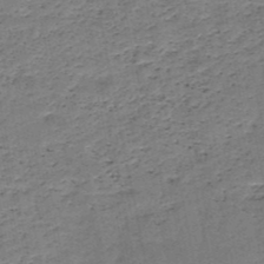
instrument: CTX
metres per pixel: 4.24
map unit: HNb
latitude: -49.2187
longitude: -40.0255
